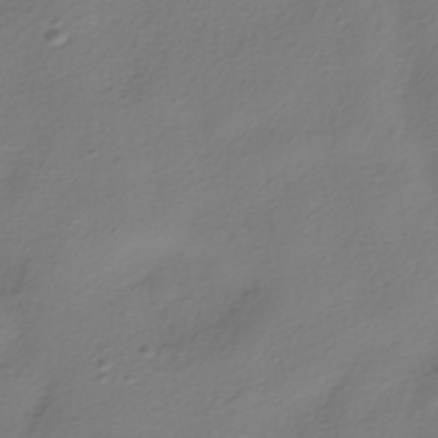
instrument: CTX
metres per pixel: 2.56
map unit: HNhu
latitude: -39.8234
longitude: 103.7856
